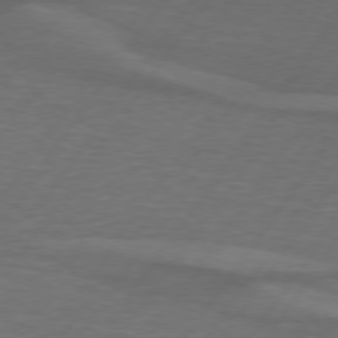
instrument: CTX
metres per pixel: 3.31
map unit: lApd
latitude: 74.5735
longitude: -79.1403
